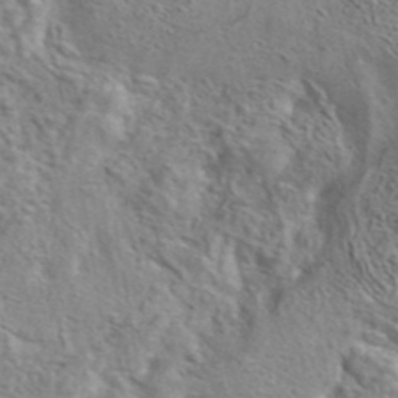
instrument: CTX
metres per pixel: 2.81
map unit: eAb
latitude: 41.6882
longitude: 104.9730
